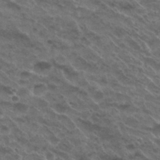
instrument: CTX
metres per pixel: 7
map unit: Nhu
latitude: 29.7827
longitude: -49.2348
